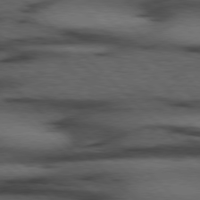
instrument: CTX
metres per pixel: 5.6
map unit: Hpe
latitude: 77.1970
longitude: -155.3671
